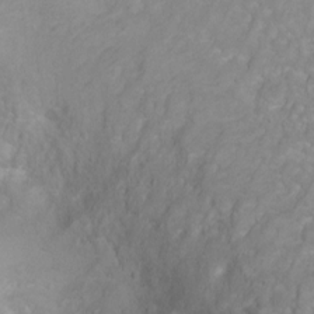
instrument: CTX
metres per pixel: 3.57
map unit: Ht
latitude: 2.9324
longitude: -35.1214
